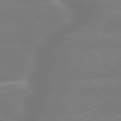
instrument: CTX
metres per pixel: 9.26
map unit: lApd
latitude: 79.6883
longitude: -141.9906
